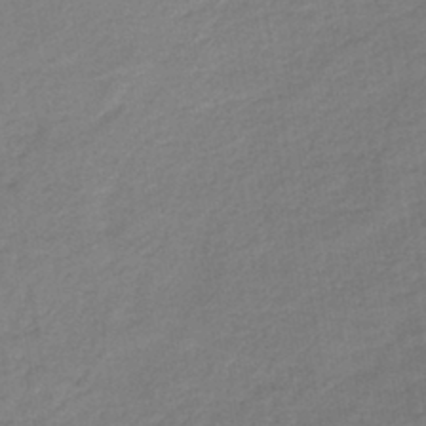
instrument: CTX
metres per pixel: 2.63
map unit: HNb
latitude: -41.8233
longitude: 51.1242
